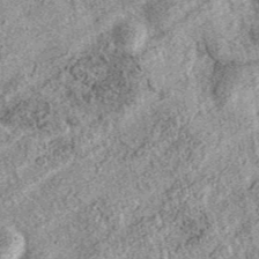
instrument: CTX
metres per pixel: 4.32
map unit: eAb
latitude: 37.4804
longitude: 110.5952
